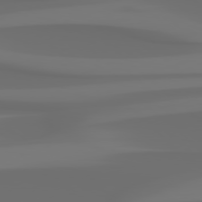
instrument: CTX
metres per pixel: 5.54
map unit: Hpe
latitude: 78.4034
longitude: -137.3104
